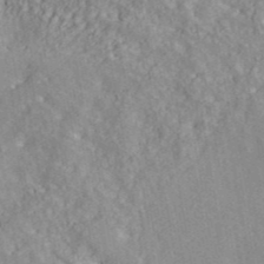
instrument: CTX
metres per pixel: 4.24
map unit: ANa
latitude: 41.9339
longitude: 30.8597
